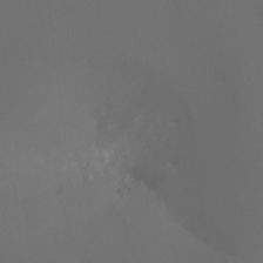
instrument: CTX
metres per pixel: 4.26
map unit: Aa
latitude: -6.9541
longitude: -72.8569
